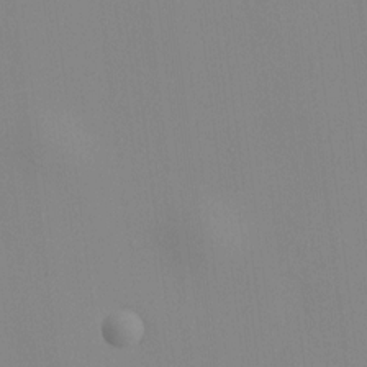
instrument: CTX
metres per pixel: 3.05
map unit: HNhu
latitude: 11.0836
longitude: 10.0850
